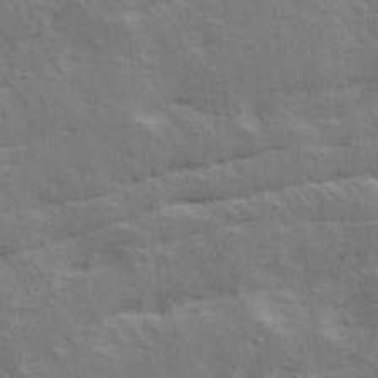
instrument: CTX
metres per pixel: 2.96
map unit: Ave
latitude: 16.5168
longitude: -138.6490
